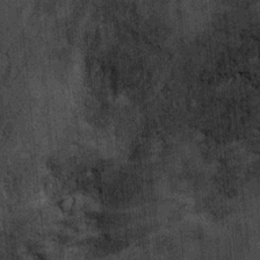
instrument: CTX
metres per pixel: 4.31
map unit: Ht
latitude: 8.1578
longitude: -36.5546
